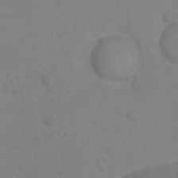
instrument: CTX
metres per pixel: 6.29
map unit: Ht
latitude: 2.8758
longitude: -28.6112
